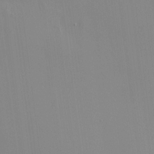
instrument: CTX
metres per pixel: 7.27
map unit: HNhu
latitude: 11.8017
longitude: 9.9556
